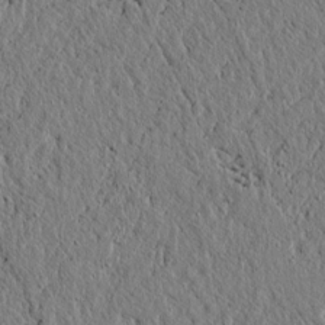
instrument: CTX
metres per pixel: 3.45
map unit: lAvf
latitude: 6.3845
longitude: 167.1620
